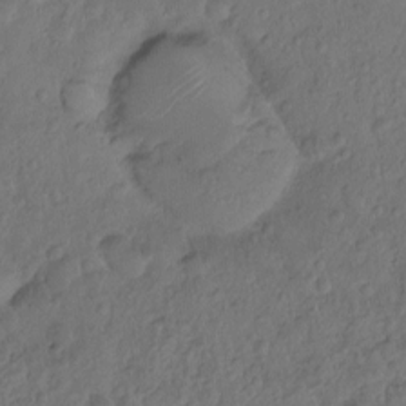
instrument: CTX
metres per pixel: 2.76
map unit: Hto
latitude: -8.2739
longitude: -45.4615
